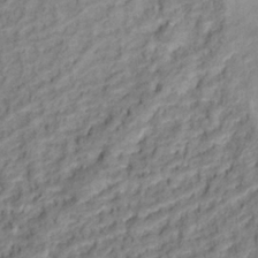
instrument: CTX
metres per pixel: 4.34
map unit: Hto
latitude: 13.6316
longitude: -38.5735
